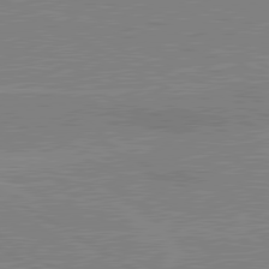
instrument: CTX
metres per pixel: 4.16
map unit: lApd
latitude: 80.4979
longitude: 123.1809
